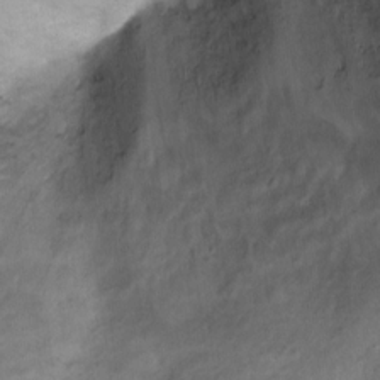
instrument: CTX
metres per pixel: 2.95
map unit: Ht
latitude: 6.4034
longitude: -36.1578
